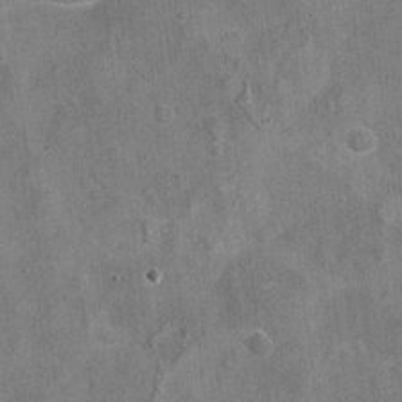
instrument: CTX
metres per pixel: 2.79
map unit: Nhu
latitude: -18.3495
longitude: -56.0633
